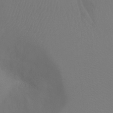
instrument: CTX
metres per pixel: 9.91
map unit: Ht
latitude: -4.4440
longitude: -24.9324
